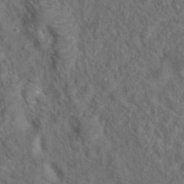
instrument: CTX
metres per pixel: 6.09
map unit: Hto
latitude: 19.0080
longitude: -39.4048
